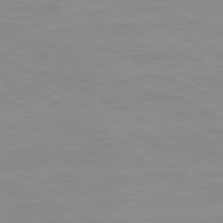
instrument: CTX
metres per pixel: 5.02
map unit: Ap
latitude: -80.3495
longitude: -72.7058
